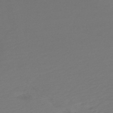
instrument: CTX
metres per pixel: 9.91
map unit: HNb
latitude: -47.8611
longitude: 60.3306
